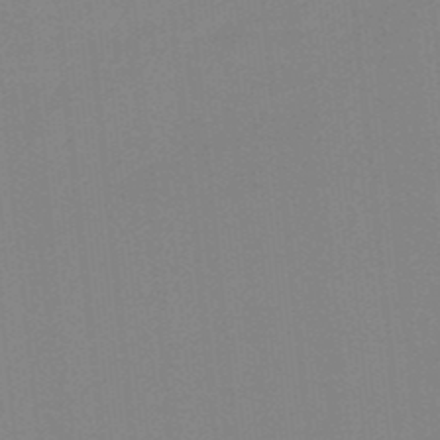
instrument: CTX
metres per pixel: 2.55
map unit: lHb
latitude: -49.1809
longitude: 81.4077
